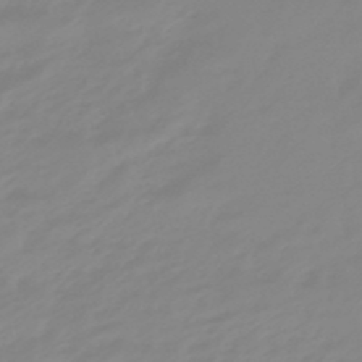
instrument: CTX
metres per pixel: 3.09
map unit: eHb
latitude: -48.3873
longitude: 84.3684
